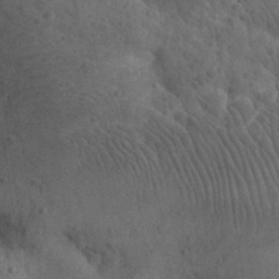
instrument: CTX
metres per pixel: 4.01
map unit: eHh
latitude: 30.5546
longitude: -68.7246
